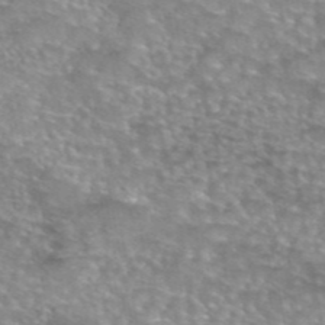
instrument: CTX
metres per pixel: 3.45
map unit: eAb
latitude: 45.4048
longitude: 103.1431
